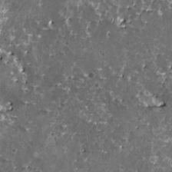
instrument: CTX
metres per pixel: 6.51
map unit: HNhu
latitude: 3.0080
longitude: 6.0850
